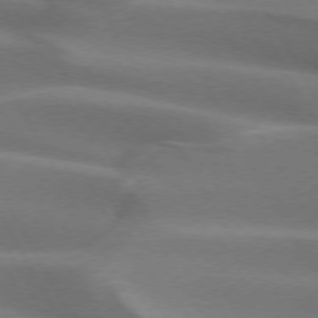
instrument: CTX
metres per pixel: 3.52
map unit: lApd
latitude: 73.1215
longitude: -51.0269
